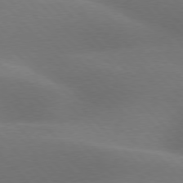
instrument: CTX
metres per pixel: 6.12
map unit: lApd
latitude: 76.6679
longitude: -59.7828
